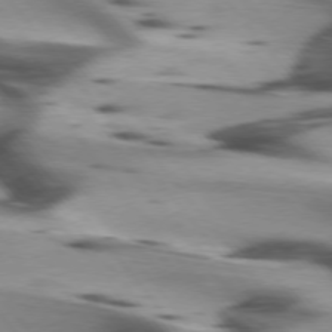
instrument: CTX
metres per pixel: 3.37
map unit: lApd
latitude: 75.1403
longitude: -63.8773
